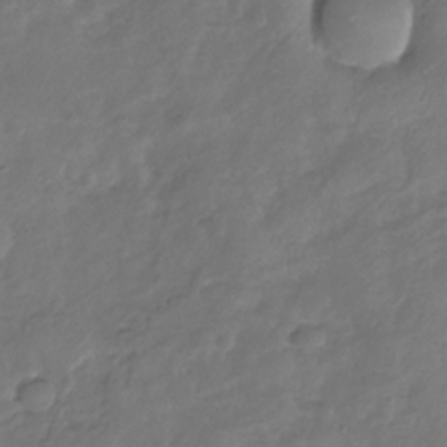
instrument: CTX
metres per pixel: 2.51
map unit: Nhu
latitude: -30.2739
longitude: -59.0270
